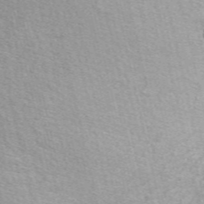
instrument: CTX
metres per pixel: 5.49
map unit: ANa
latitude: 49.5749
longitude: -73.5938
